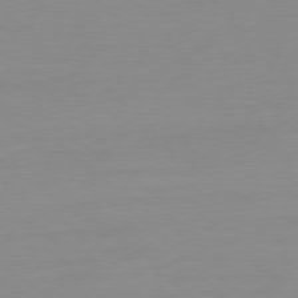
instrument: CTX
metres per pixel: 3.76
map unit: Ap
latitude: -79.1998
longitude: -66.1766
